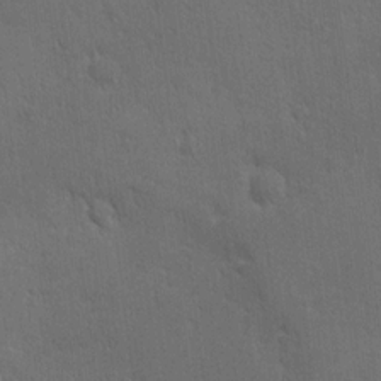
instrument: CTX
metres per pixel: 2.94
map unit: Ave
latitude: -8.0283
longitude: -121.0270
